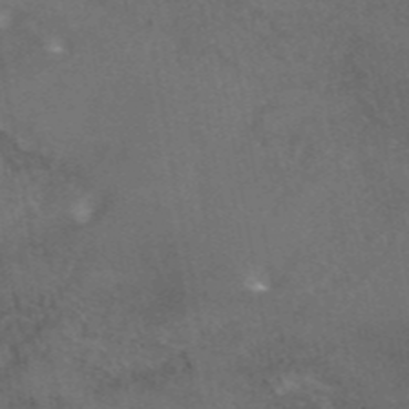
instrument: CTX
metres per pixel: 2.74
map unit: eAb
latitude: 45.2159
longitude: 115.5021
